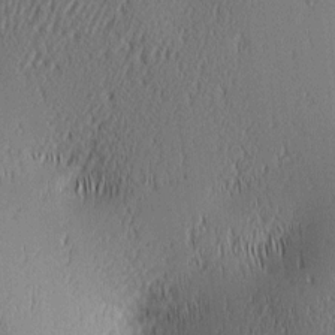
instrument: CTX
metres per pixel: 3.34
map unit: lAa
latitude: 1.7827
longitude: -116.1200
